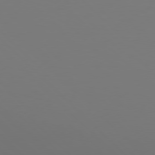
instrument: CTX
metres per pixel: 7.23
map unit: Hpe
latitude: 76.8947
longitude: -132.4601
